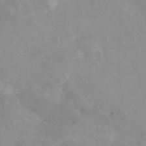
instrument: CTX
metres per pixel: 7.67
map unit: Nhu
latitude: -8.5196
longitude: -73.7261
